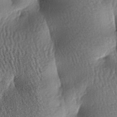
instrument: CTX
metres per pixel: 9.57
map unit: lAa
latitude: -7.2943
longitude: -127.5560
